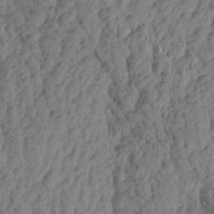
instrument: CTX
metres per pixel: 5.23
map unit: Aa
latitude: 17.7072
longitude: -145.8394
